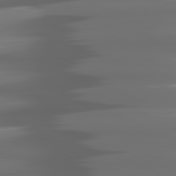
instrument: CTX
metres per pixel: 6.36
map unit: lApd
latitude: 81.1781
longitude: -141.4804
